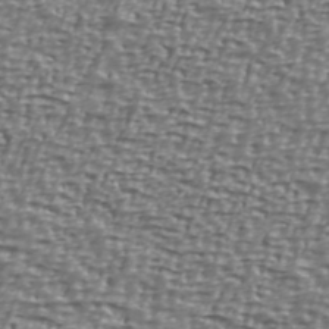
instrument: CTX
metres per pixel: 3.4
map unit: Ave
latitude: 40.6112
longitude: -112.1578
